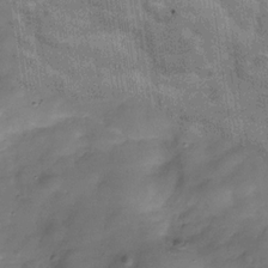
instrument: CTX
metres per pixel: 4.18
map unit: Hve
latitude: -30.5196
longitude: 93.3132
